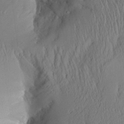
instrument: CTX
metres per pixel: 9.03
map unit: Aa
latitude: 26.6869
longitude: -133.4615
